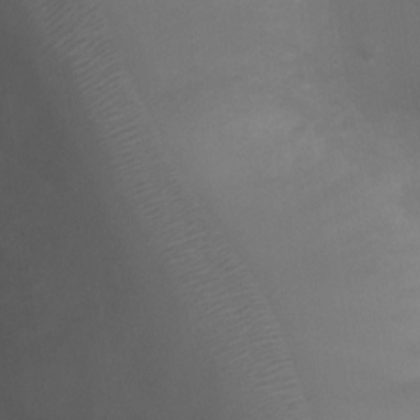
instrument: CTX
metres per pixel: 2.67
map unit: Ht
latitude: 1.5749
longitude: -22.1767
